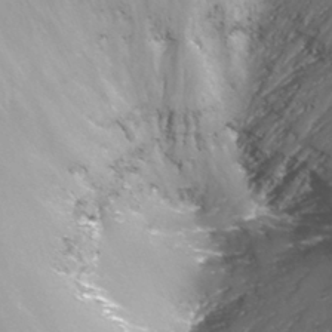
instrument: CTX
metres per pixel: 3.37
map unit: Nhu
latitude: -13.9178
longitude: -64.9136
